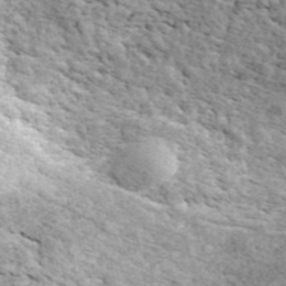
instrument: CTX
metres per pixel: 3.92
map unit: ANa
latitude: 44.7435
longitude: 44.9731
